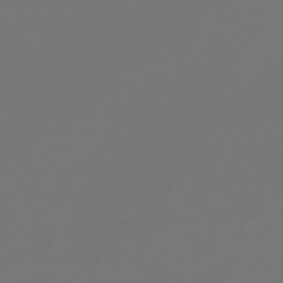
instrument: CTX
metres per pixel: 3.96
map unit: lHb
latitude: -47.5021
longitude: 66.0850
